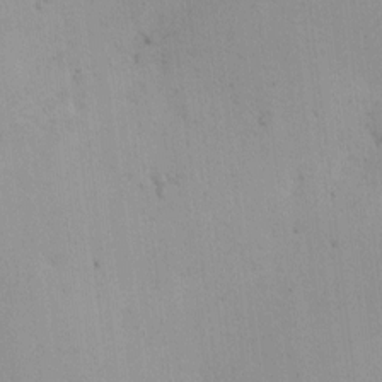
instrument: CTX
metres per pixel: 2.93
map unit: eHh
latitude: 0.2144
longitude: 14.7086
